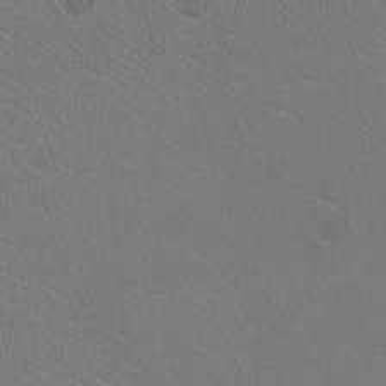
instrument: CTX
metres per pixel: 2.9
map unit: HNhu
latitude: -2.4440
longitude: -1.9150
